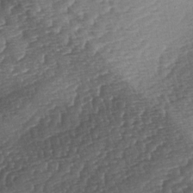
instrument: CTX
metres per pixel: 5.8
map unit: lAa
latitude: -3.4832
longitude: -127.6883
